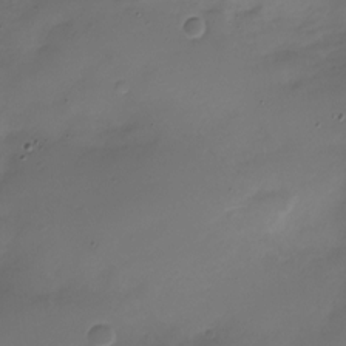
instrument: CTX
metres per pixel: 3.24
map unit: Nve
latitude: -21.4643
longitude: 105.8044
